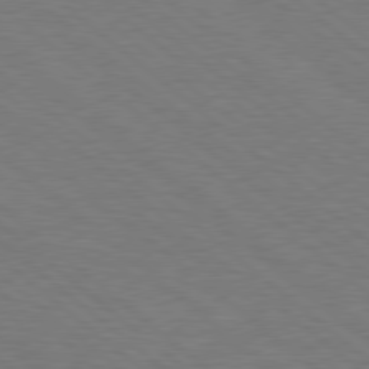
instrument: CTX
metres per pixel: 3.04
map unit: Hpe
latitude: 78.4412
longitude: -153.0837
